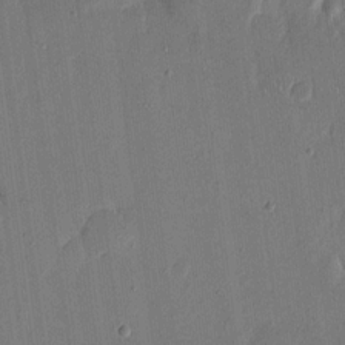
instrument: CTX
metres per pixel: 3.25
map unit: eHh
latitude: 15.6883
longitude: -69.3293
